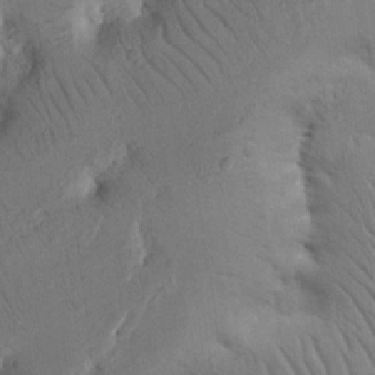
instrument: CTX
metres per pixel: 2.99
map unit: Nhu
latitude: 16.3278
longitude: -75.1781
